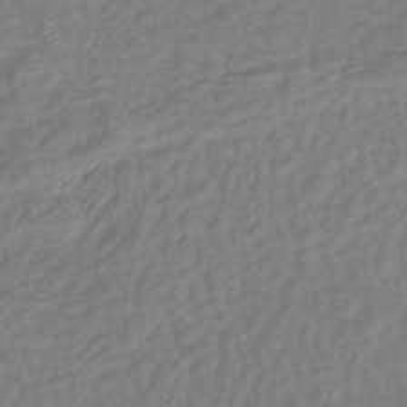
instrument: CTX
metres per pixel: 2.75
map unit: eHb
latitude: -41.7666
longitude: 81.8989
